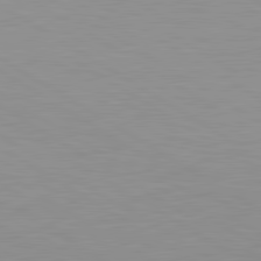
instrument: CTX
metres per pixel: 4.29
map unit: lApd
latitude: 81.2159
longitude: 160.8030
